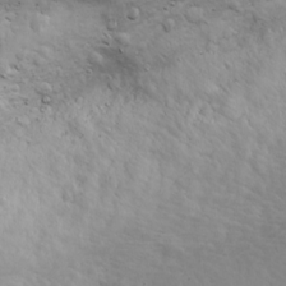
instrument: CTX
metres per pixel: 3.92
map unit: Ave
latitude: 18.6112
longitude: -133.4426
